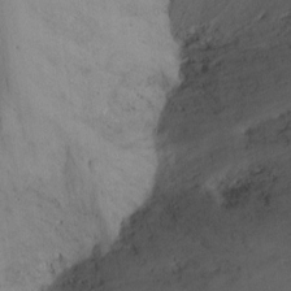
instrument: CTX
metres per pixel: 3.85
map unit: Nhu
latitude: -13.9178
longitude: -59.2726
